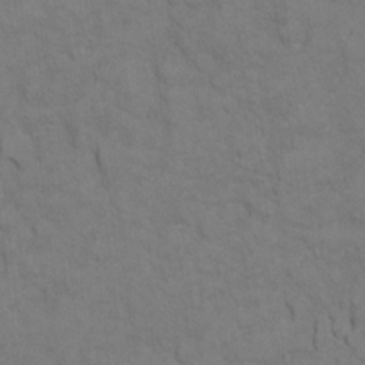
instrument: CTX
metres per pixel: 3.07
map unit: Ht
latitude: 11.3482
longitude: -33.0270
